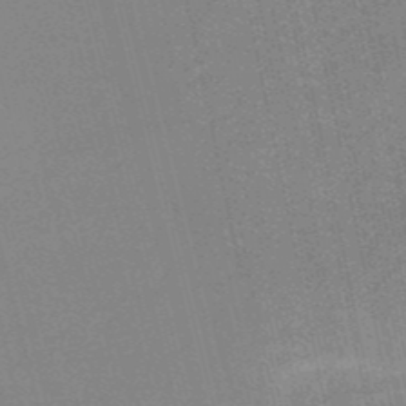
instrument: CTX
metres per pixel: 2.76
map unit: HNb
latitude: -52.6329
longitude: -46.8002
